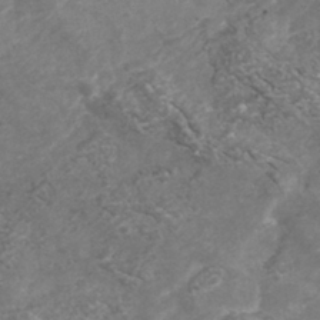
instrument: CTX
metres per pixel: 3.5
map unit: Nhu
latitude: -39.4266
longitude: -81.2915
